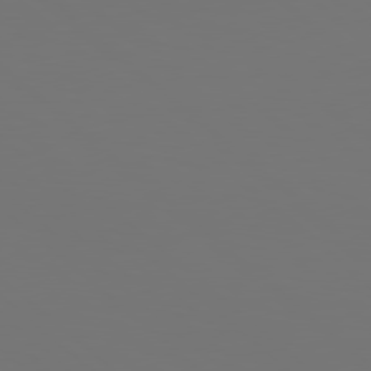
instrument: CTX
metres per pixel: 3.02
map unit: Hpe
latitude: 78.4790
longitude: -173.8016
